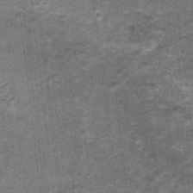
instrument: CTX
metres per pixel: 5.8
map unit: Nhu
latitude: 1.6505
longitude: -17.3292
